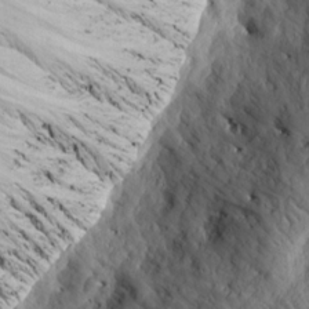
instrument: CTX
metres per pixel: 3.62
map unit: lHvf
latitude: 14.8758
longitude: 178.6329
